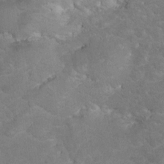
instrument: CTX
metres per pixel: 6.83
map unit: Hto
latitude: 8.2523
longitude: -30.6869
